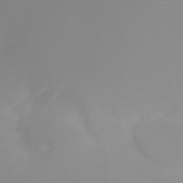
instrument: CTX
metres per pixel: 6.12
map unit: eHh
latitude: 22.0822
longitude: -64.6301
